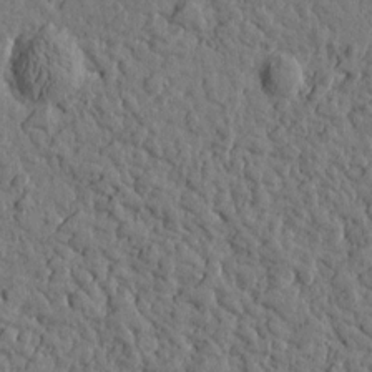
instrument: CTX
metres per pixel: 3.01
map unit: Htu
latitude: 0.4412
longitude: -178.9514
